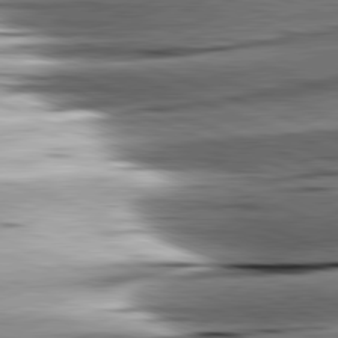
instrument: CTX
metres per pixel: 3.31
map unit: lApd
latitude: 81.4237
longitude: -150.9513
